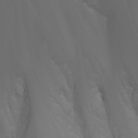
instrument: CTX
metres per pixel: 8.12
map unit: Nhu
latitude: -5.5777
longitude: -89.5938
